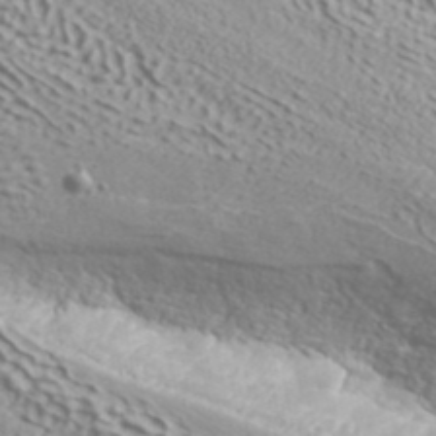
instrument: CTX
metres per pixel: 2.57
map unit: ANa
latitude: 40.5545
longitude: 53.5777
